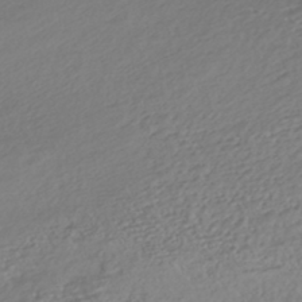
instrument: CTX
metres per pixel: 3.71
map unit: HNhu
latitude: -43.3887
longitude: 104.1605
